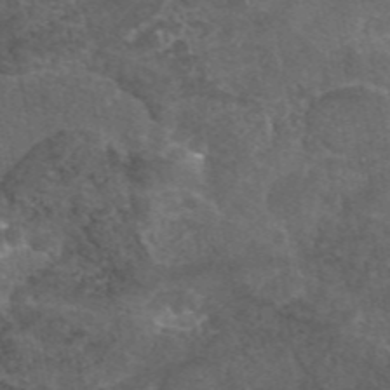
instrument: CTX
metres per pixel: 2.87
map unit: eAb
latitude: 46.6869
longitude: 112.3684
